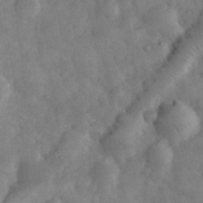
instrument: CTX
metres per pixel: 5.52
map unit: eHh
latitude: 34.4412
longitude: -68.9325
